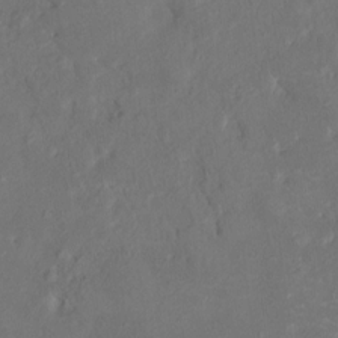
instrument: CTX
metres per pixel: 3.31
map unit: HNhu
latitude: 8.1956
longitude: -5.8772
